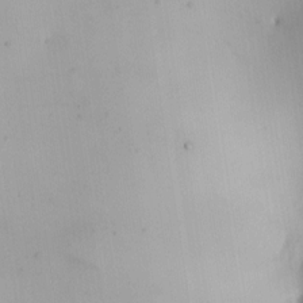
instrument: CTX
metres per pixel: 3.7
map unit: HNhu
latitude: 8.1767
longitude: 8.4251
